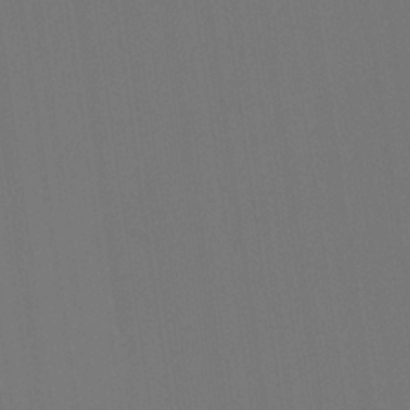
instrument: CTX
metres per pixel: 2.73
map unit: Ht
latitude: -4.7274
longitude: -27.1214
